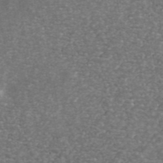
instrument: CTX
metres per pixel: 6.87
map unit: ANa
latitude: 43.5371
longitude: 30.1983
